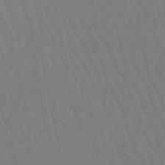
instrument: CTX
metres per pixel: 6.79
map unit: lHb
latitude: -49.7100
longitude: 71.5399
